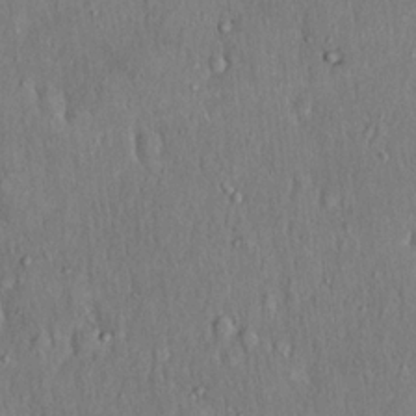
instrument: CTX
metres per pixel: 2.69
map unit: Hto
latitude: 18.2900
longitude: -60.8569
